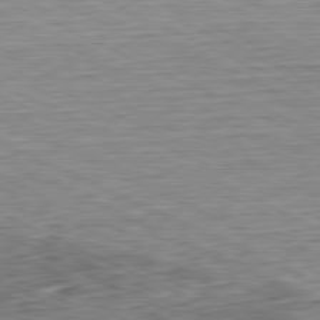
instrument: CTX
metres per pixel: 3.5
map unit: Hpe
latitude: -81.4455
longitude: 10.8975
